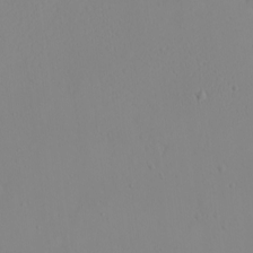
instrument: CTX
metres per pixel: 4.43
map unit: eHh
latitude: -9.7478
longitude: -68.2333
